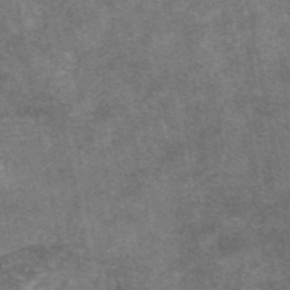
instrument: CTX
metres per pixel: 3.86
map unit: eAb
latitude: 47.4616
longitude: 121.5399
